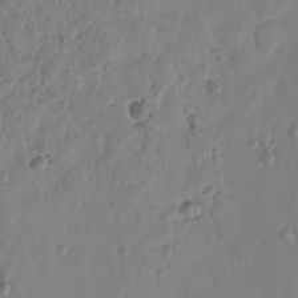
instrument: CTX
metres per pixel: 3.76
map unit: Htu
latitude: 2.0255
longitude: -178.2901
